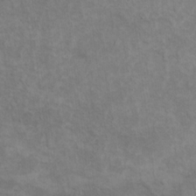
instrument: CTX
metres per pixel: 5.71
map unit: Ht
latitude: 14.1200
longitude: -39.9150
